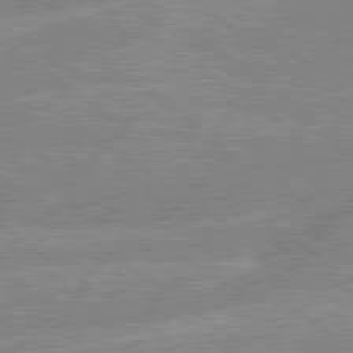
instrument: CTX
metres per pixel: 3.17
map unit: lApd
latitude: 79.4238
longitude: -157.0269
